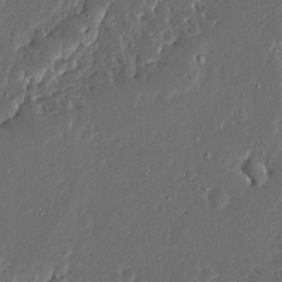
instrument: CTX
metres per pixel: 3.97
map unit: Ave
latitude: 14.2145
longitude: -138.1389
